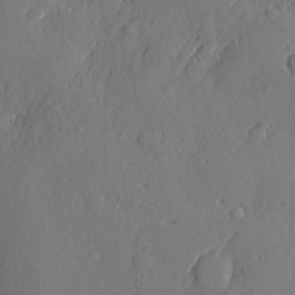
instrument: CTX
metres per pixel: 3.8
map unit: eHh
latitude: 5.3293
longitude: -75.1781
